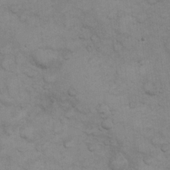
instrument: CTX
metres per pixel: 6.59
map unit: eHh
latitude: 22.3656
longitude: -59.3671
